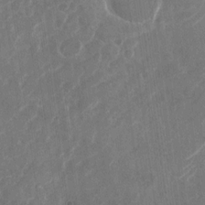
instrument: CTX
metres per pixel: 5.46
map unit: Nhu
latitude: -29.2376
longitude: -71.4048
